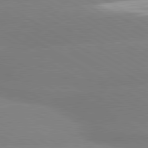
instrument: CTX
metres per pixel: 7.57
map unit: lApd
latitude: 80.3089
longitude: -146.4412
